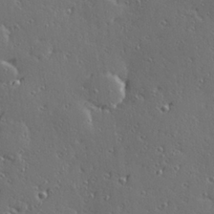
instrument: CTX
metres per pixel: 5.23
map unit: Hve
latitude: 27.7639
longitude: -92.6679
